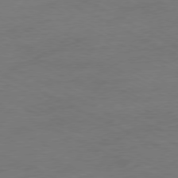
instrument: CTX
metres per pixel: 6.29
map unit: Ap
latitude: -77.0864
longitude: -74.7246
